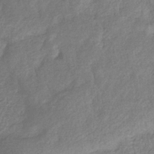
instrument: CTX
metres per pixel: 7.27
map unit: eHb
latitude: -33.7856
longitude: 76.4629
